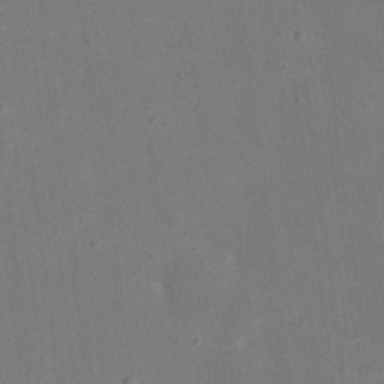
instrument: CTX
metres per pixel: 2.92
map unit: eHh
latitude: 18.7435
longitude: -70.9136
